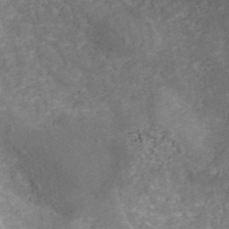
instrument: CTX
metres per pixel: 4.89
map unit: ANa
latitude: 40.7813
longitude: 20.8974
